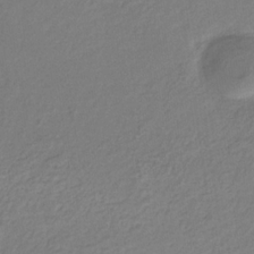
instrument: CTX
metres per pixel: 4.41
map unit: eHb
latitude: -30.5007
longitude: 62.5762
